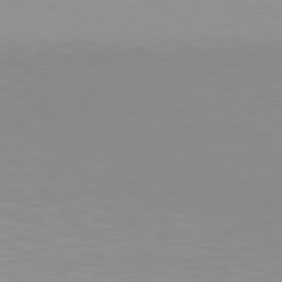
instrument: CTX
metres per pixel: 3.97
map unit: Hpe
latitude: 77.9528
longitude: -138.6113
